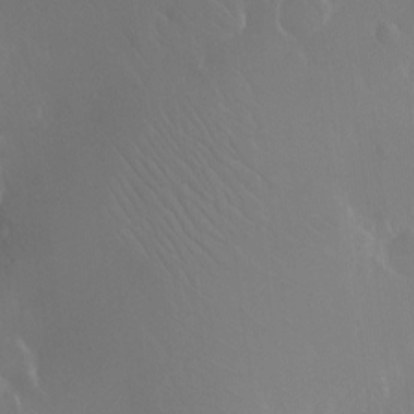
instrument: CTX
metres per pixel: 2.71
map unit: Ht
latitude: -11.8800
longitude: -43.5938
